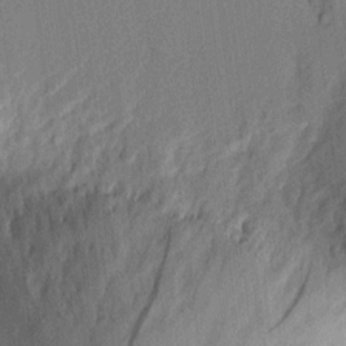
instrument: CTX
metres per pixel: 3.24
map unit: eHh
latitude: 4.4601
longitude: -77.1214
